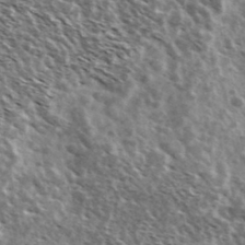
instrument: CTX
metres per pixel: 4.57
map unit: Ave
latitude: 37.8772
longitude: -108.6868
